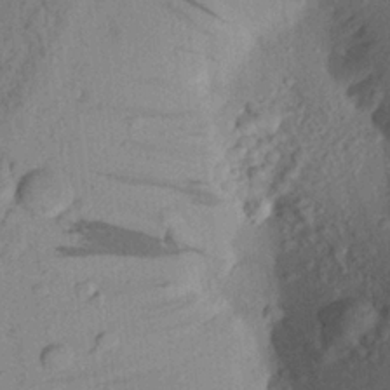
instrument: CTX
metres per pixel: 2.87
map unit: Aa
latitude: 22.8569
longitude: -147.9528
